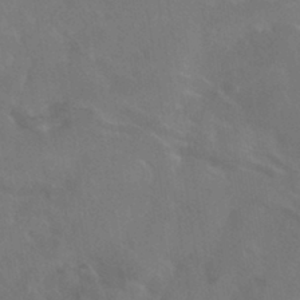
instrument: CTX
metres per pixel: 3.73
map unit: HNhu
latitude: -41.0486
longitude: 97.3888
